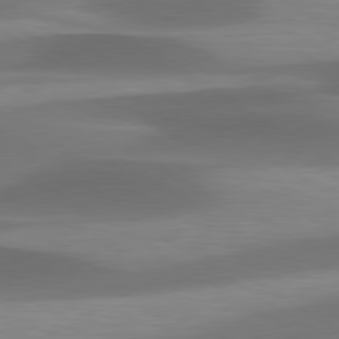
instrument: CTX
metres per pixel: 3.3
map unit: lApd
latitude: 79.8773
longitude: -87.3481
